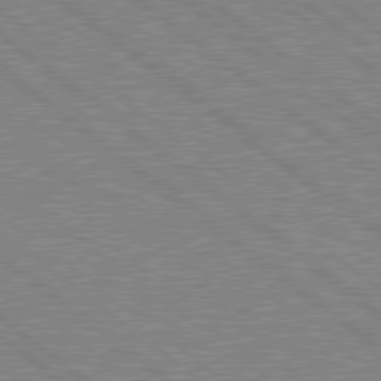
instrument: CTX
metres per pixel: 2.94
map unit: Hpe
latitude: 78.8191
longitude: -168.5546
